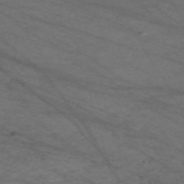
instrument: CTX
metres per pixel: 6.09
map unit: Nve
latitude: -59.6532
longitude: 61.6155
